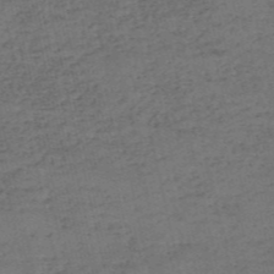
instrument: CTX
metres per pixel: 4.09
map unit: eHh
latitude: -54.8597
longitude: -89.6127
